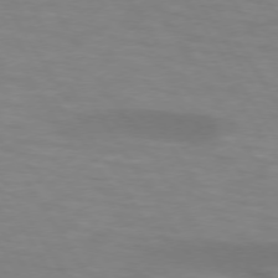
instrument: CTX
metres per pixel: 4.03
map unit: lApd
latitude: 73.8206
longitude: -53.4049
